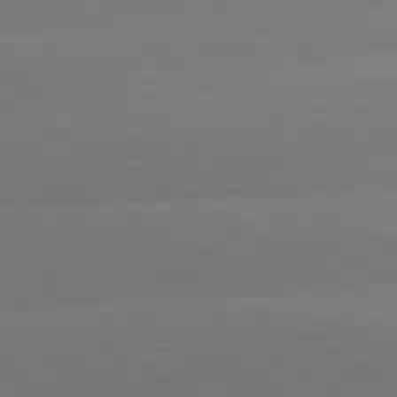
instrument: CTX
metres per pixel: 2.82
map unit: lApd
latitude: 80.6490
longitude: -150.1200
